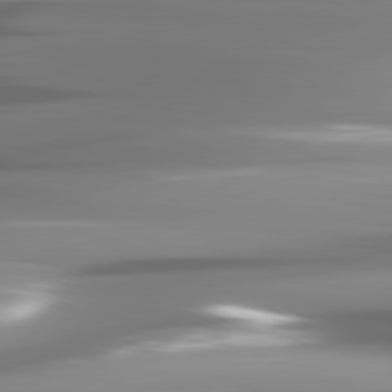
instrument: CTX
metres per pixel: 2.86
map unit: lApd
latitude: 81.6883
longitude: -141.3670
